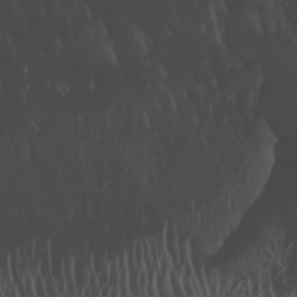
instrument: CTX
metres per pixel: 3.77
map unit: Nhu
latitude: -7.3887
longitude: -85.8395
